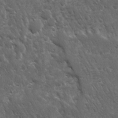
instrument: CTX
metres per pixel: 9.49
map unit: Ave
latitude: 10.8380
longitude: -103.6694
